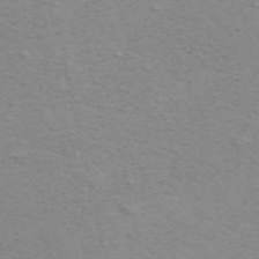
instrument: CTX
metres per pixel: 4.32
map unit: ANa
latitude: 51.6693
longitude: -70.4223
